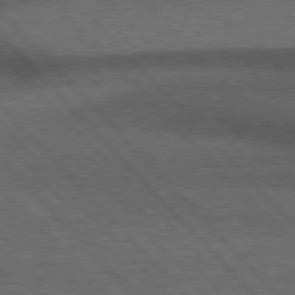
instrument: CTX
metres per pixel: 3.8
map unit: Hpe
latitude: 77.2915
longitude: -157.6504
